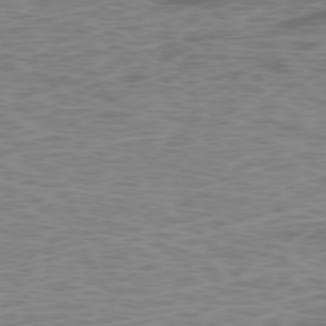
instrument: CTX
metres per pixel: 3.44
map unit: Ap
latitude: -78.6707
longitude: -75.2348
